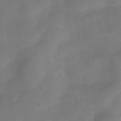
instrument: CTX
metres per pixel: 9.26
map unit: Nve
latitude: -26.9163
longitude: -147.9151
